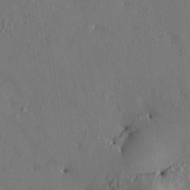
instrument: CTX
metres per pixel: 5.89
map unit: HNhu
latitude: 6.8947
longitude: 14.9353
